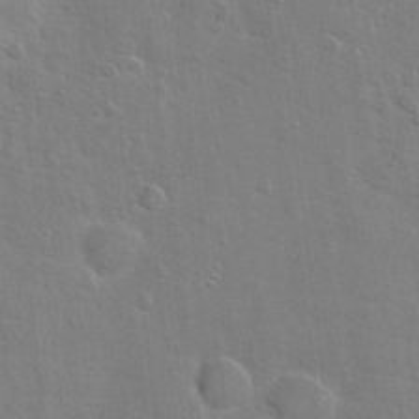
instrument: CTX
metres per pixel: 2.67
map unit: Hto
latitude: 20.2901
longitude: -49.4615
